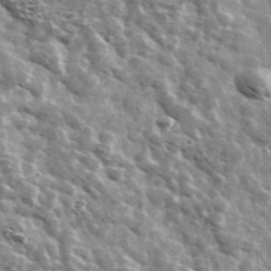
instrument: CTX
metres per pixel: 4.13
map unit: Ave
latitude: 38.3467
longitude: -108.0822
